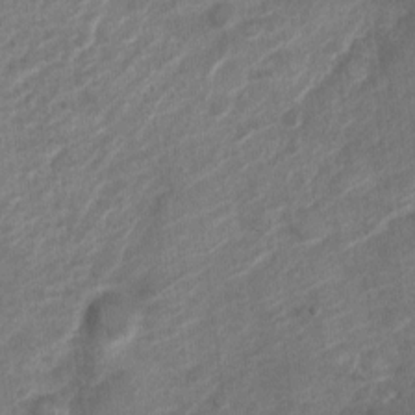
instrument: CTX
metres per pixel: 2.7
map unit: Nve
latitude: -18.3873
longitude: 106.7463
